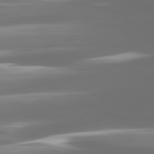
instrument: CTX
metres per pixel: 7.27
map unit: lApd
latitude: 81.0836
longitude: -138.6301
